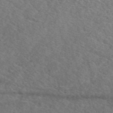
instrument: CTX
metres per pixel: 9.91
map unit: eAb
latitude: 49.4237
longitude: 113.2565
